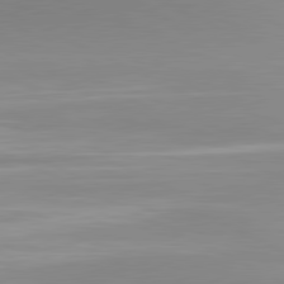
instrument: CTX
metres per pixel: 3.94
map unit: lApd
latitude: 81.0080
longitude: 143.7666
